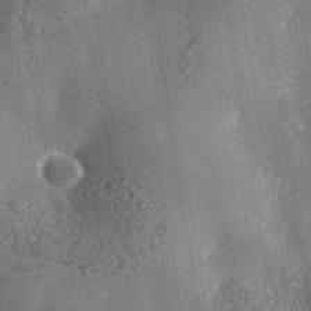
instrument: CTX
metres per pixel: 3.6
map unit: Nhe
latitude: -37.8044
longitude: -116.9703
